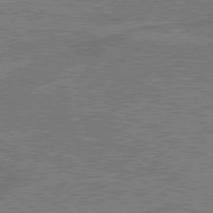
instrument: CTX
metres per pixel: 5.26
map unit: lApd
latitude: 79.9717
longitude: 166.3873
